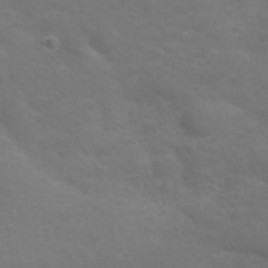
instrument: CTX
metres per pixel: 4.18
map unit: Nhu
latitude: 29.4426
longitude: -50.7624
